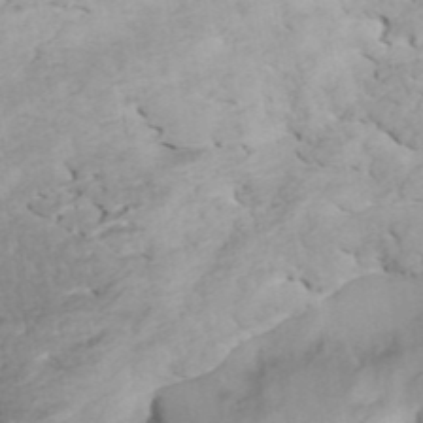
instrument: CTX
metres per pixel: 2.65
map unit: ANa
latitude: 42.7057
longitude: 52.8597
